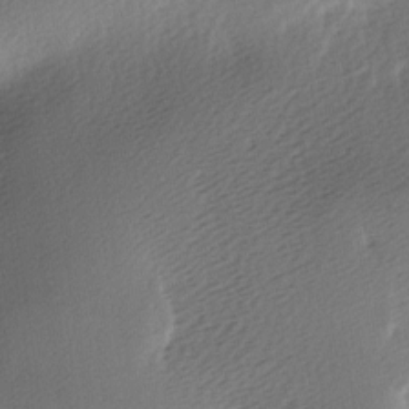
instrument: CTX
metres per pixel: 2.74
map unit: Ave
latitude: -6.5762
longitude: -123.6127
